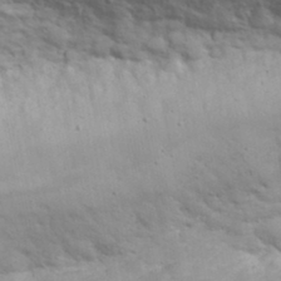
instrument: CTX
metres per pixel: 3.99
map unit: eHh
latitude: 32.0255
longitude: -61.6316
